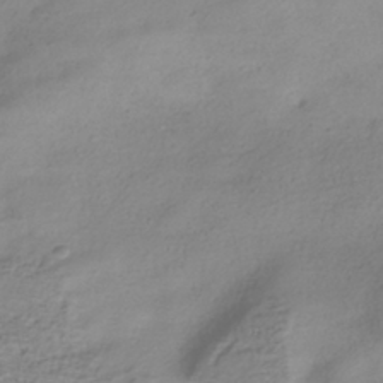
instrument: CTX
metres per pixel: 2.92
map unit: ANa
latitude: -38.8030
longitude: 96.5574
